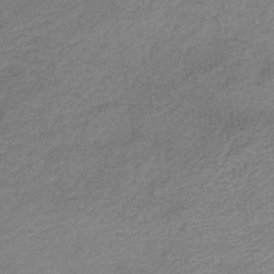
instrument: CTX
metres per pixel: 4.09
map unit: HNb
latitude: -33.5777
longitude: 53.9556
